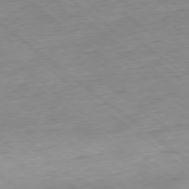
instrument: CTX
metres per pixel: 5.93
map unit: Hpe
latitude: -78.9541
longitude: 11.3888
